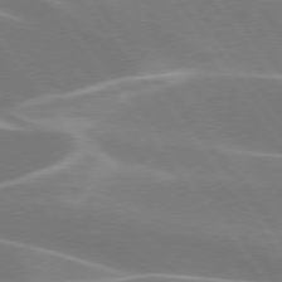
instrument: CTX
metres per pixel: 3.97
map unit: lApd
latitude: 75.5371
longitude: -62.1200
